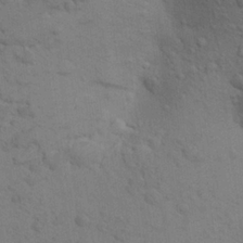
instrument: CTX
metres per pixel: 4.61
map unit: Aa
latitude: 23.7450
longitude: -148.4790
